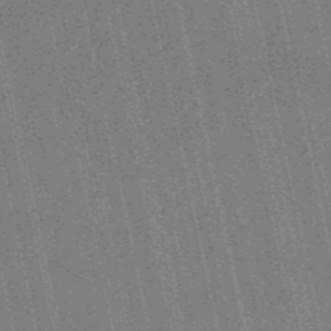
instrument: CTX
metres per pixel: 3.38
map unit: HNb
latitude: -53.8044
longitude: -38.1389
